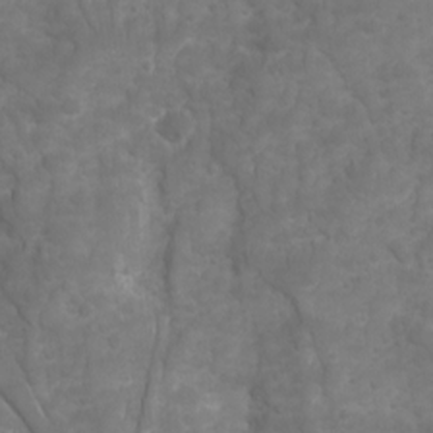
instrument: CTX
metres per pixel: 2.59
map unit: Ave
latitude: 16.5546
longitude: -132.5735
